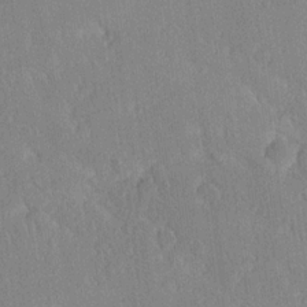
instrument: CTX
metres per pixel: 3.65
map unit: Ave
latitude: 21.1026
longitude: -136.6113
